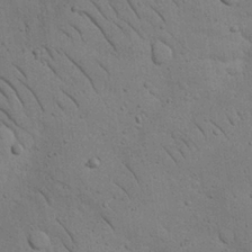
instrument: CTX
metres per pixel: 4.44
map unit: Nhu
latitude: 23.0836
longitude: -74.8569
